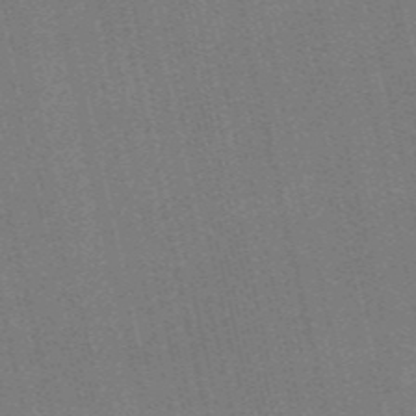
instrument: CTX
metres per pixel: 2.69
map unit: HNb
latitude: -55.8423
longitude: -42.1011
